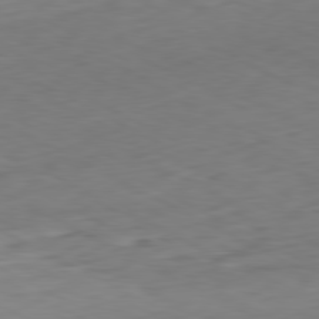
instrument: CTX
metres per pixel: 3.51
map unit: Hpe
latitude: -81.1809
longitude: 16.0850
